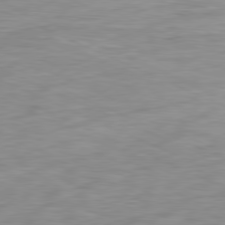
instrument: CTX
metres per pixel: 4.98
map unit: Ap
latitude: -81.1998
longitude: -81.8961
